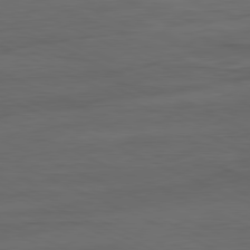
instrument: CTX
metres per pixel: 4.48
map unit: Ap
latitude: -81.4077
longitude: -68.3845
